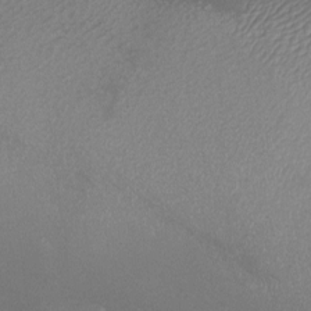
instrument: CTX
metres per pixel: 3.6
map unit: eHh
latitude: -6.6518
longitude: -78.5924
